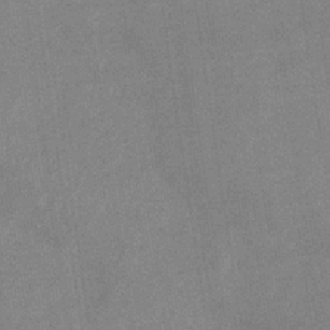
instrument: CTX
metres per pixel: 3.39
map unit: lHb
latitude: -35.1809
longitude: 73.1809
